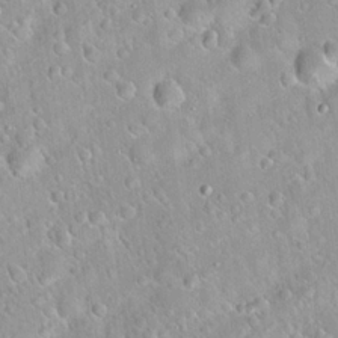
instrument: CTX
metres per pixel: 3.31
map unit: Hto
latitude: 20.6113
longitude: -52.9514
